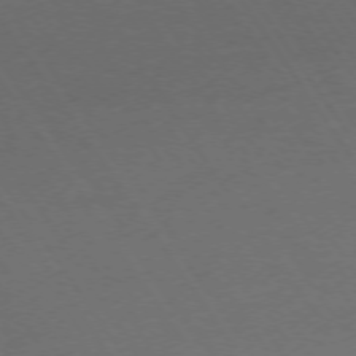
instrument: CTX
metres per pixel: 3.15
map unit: Ap
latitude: -75.6722
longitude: -65.3293
